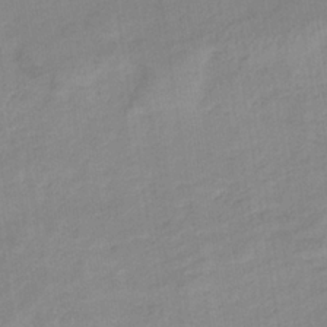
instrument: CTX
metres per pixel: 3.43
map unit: lHb
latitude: -35.5210
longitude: 73.1053
